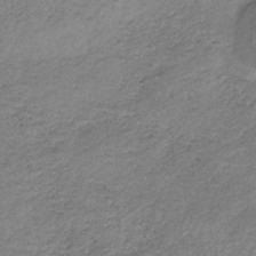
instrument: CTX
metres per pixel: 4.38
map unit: HNb
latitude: -33.3699
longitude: 61.9367
